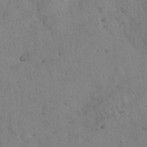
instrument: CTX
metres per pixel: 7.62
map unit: eHh
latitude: 20.5546
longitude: -59.2348
